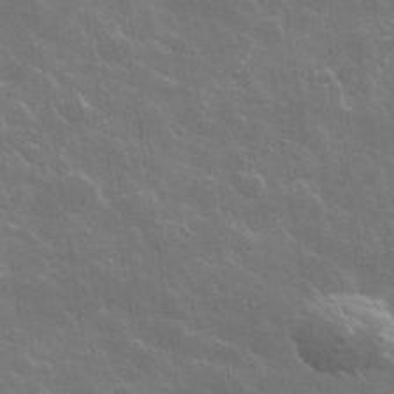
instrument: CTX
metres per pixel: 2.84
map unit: lHvf
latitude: 36.1389
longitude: -91.9150
